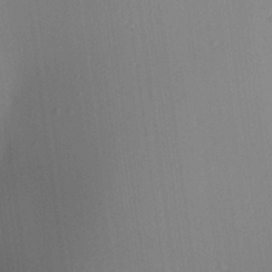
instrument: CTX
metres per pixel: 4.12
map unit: Aa
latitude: 25.8772
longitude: -137.4238
